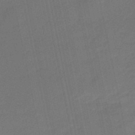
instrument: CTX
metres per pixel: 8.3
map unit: eHb
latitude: -47.4643
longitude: 87.6155
